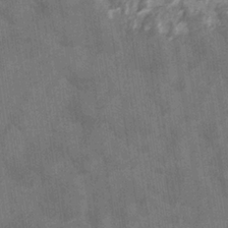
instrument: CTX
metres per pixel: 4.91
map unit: eHb
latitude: -34.1417
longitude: 73.6722
